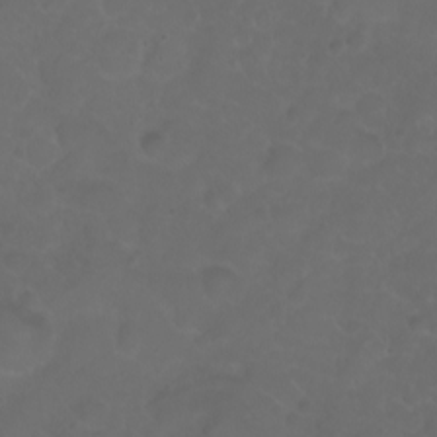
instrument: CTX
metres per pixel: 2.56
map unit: eHh
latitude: 0.9136
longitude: -55.3104
